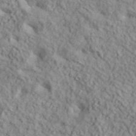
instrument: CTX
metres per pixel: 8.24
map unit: lHvf
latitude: 38.7435
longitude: -91.1025
